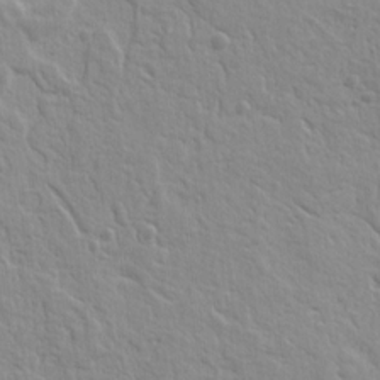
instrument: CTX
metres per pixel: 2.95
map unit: Ht
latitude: 8.6302
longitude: -77.2915
